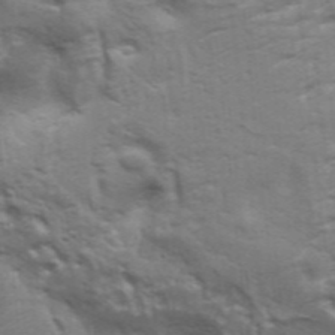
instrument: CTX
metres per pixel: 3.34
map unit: Aa
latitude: 34.1577
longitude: -135.9339
